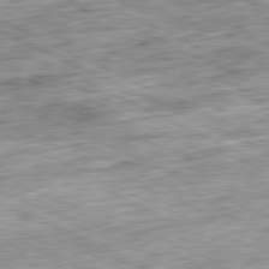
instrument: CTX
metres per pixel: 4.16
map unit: Ap
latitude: -81.2376
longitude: -88.1200
